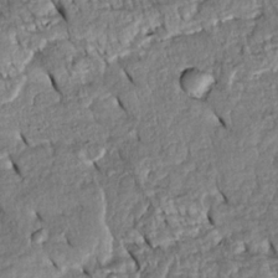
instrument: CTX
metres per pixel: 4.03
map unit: Htu
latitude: -5.4832
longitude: 153.8800
